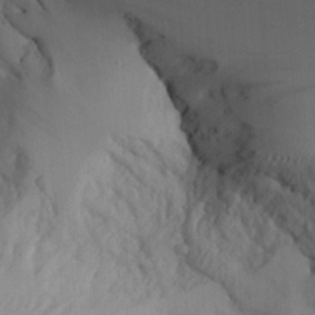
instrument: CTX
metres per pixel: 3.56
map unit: Aa
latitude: 27.7828
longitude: -131.8395
